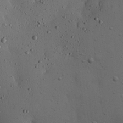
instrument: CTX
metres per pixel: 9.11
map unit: Nhu
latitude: 18.3278
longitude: -78.8569
